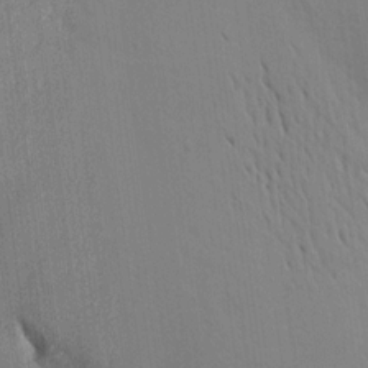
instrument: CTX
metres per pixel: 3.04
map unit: Aa
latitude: 16.5924
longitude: -147.8773
